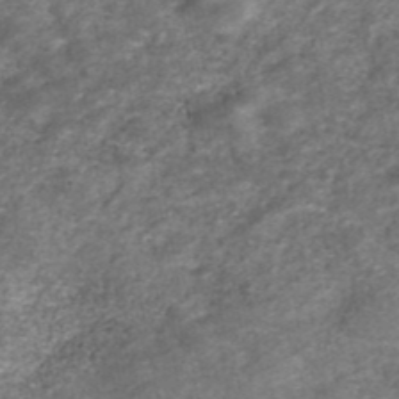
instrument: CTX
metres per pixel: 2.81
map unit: ANa
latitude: 42.1956
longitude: 27.1620
